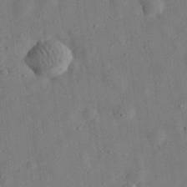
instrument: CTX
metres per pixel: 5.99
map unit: eHh
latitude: 32.9325
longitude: -75.8394
